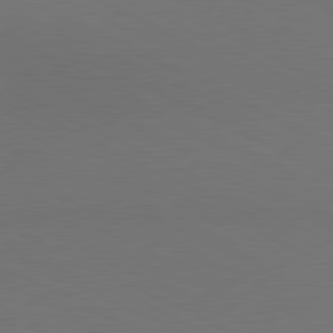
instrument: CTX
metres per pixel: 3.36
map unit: lApd
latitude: 80.8947
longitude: 137.7477
